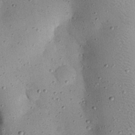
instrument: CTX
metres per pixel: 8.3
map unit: eHh
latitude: 24.9135
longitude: -71.2915
